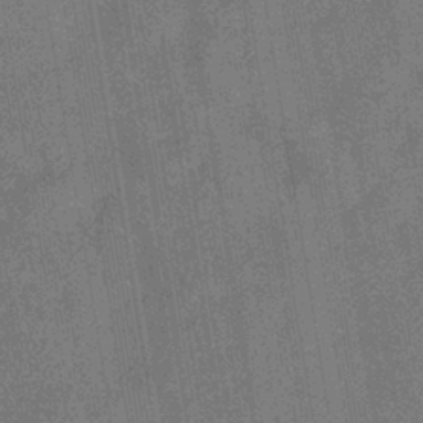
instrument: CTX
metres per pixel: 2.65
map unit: eHb
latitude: -35.5021
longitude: 80.7463
